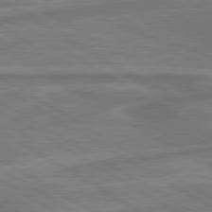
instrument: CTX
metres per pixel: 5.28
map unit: lApd
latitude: 79.9528
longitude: -173.1781
